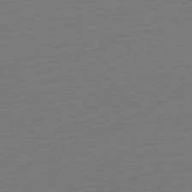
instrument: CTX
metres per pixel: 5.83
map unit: Ap
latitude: -75.1054
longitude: -89.7828
